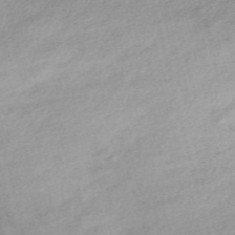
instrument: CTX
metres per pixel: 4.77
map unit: Nve
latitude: -57.3698
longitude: 54.2362
